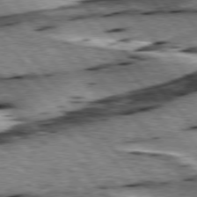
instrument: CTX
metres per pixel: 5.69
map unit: lApd
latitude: 76.1766
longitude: -71.3104
